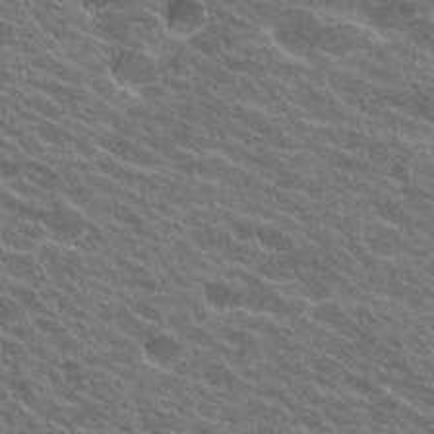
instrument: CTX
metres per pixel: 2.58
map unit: Hto
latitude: 22.9892
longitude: -37.6883
